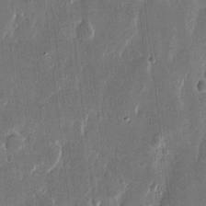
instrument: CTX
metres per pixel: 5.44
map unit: eHh
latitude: 13.7072
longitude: -70.5168
